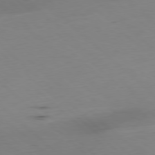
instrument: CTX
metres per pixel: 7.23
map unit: Hpe
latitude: -79.4265
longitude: 9.1998
